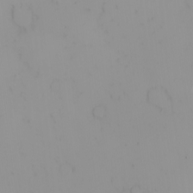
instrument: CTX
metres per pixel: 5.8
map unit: eHh
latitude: -1.3699
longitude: 20.1794
